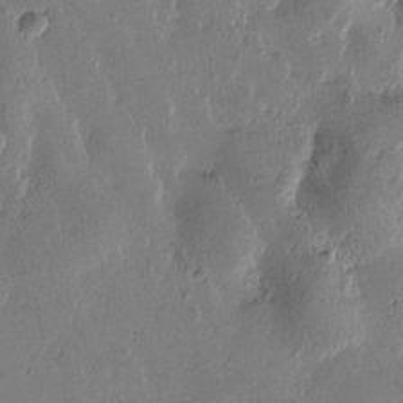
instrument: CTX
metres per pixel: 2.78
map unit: Htu
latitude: -1.8423
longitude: -177.4993
